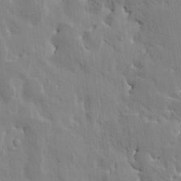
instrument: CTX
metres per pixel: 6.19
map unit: HNhu
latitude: 4.8947
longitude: 3.9178
